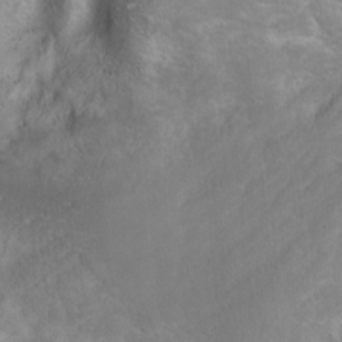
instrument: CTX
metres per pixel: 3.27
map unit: Ave
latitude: 11.1214
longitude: -104.0633
